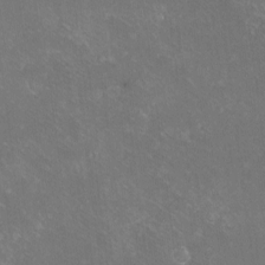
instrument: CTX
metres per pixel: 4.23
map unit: eHh
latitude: -10.5196
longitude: -65.5749
